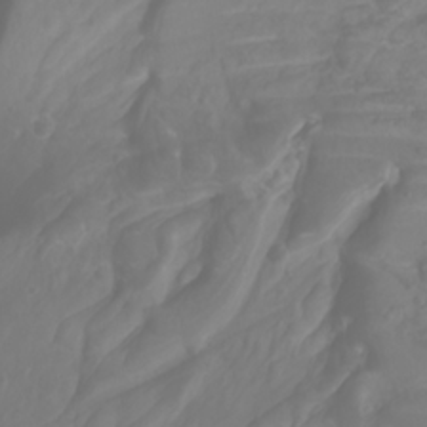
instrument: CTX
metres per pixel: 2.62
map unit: Htu
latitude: -4.6140
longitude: 138.0850
